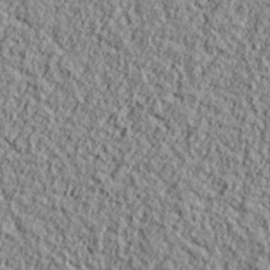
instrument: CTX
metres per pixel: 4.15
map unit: lHvf
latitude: 38.3656
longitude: -91.4993
